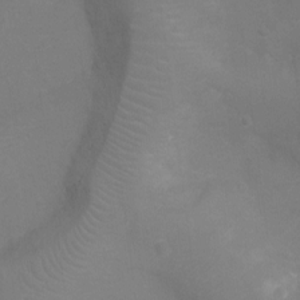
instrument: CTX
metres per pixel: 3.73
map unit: Ht
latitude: -10.6519
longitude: -24.2900
